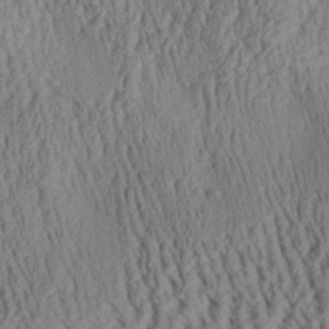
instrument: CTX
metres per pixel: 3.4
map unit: Aa
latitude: 30.0633
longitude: -137.9906
